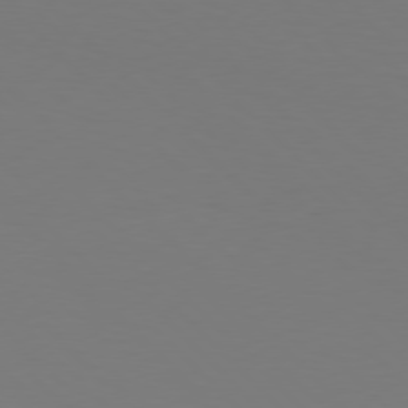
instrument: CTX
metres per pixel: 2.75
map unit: Hpe
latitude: 77.1592
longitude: -167.8205
